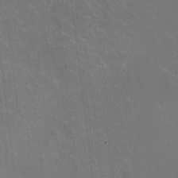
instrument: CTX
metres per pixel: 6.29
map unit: HNhu
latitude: -0.8597
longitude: -2.5357
